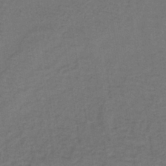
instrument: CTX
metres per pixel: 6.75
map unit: lHb
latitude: -39.5777
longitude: 59.1809
